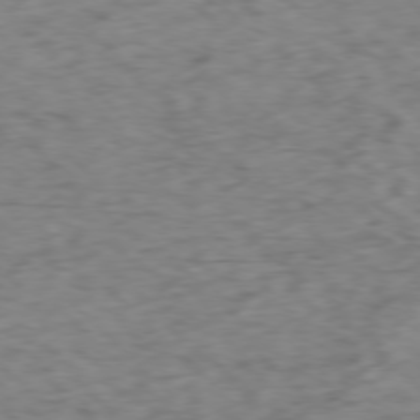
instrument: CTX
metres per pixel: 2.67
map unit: Ap
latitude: -77.4832
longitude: -79.8773
